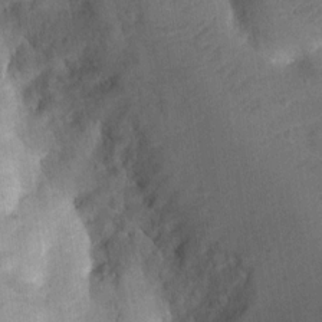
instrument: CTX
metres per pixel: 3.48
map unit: Ht
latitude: 4.9514
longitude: -29.7638
